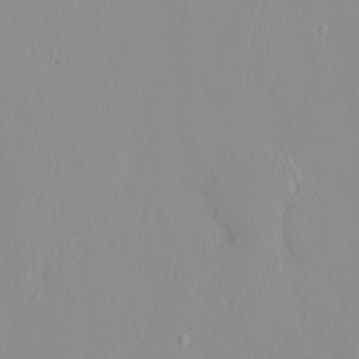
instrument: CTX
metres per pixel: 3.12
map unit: HNhu
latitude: 3.2537
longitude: 6.9730
